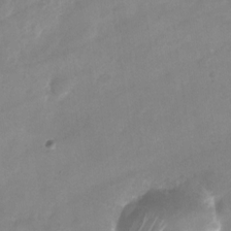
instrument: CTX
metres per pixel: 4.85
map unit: Nhu
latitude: -26.7841
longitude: -70.8002
